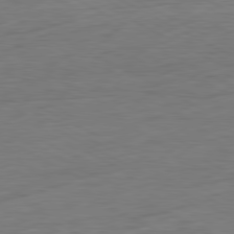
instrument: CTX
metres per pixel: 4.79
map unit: Ap
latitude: -81.4266
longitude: -77.7638
